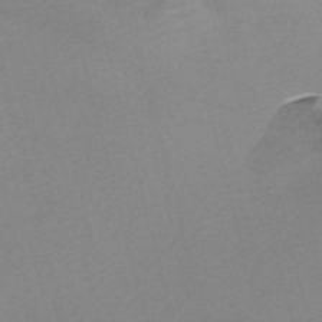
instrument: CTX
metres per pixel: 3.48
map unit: Nve
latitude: -57.7288
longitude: 59.1620
